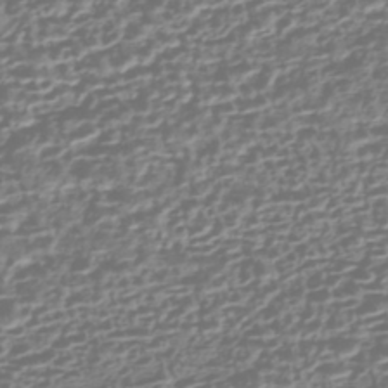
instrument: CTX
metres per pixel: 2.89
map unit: HNhu
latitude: -43.3887
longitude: 106.8030
